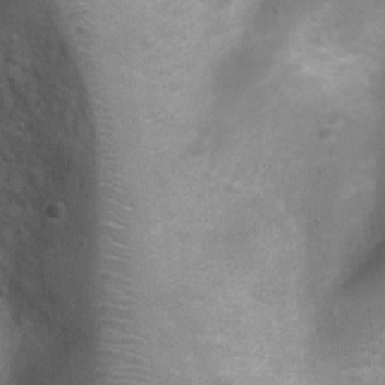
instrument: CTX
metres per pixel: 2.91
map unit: Ht
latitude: 4.4034
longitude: -21.4237
